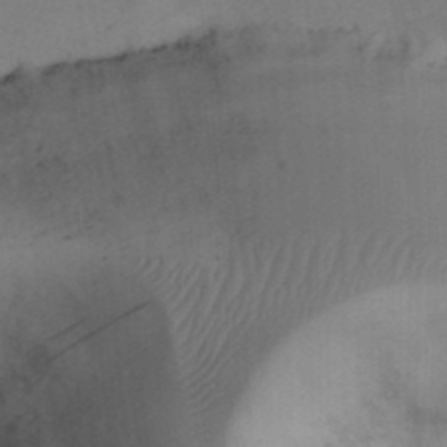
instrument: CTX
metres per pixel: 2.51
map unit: Nhu
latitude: 26.9892
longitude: -69.8961
